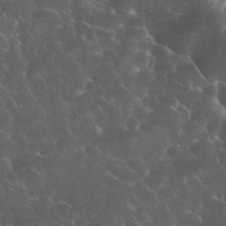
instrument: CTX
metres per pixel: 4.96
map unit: eHh
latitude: 33.7639
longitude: -64.9136
